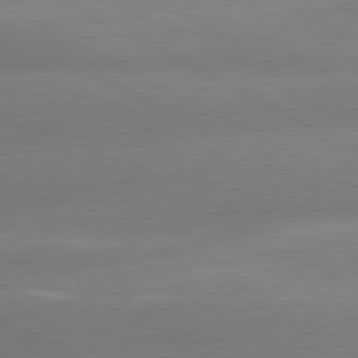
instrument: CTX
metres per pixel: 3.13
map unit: lApd
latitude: 80.4790
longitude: -151.1214
